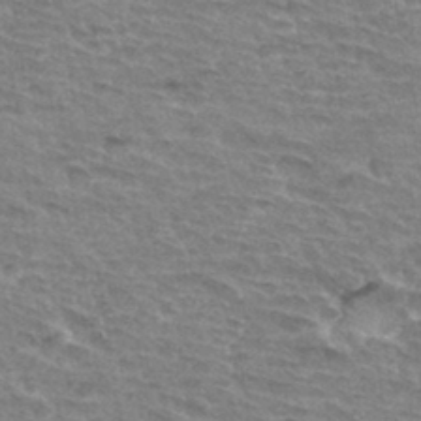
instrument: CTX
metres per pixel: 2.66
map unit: Hto
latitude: 33.5560
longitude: -45.2726
